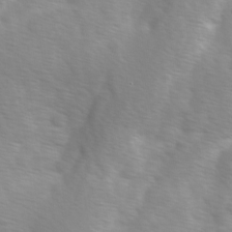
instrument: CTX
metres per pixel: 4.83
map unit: Ave
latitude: 1.2915
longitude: -113.2159
